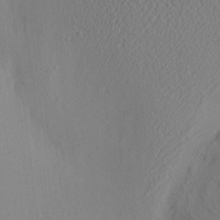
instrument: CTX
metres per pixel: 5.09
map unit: eHh
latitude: -3.1809
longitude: 18.2928
